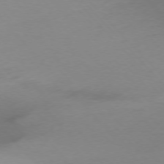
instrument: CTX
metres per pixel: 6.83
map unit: Ap
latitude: -76.5574
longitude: -71.5749
